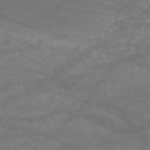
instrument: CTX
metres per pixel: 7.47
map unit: HNb
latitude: -51.1809
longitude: -39.9906
